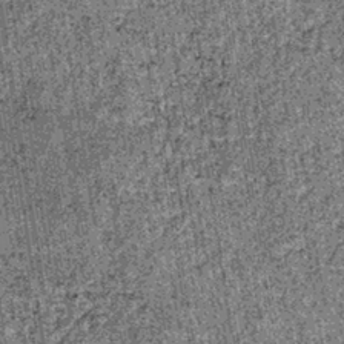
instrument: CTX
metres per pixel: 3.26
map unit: lHb
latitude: -37.8800
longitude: 67.3510
